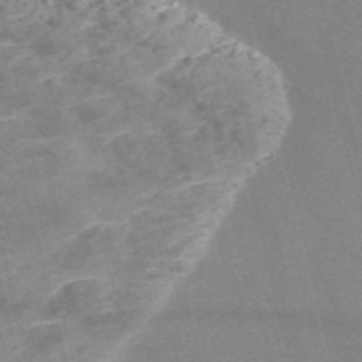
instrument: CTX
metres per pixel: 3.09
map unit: Nve
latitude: -57.0675
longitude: 51.1809
